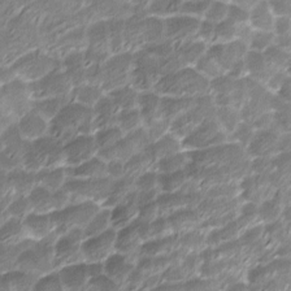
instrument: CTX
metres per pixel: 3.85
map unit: Ave
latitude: -8.4251
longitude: -122.9136
